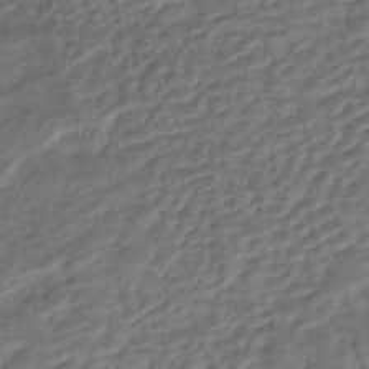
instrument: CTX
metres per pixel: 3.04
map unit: ANa
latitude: -43.1809
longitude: 108.6518
